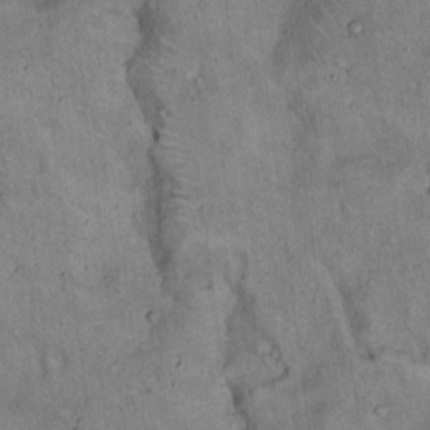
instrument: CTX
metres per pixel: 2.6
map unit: Hto
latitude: 15.2726
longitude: -59.0459
